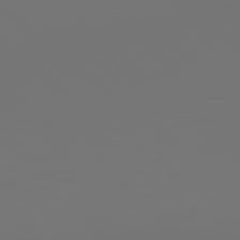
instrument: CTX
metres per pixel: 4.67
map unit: Hpe
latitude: 78.5735
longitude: 177.6911
